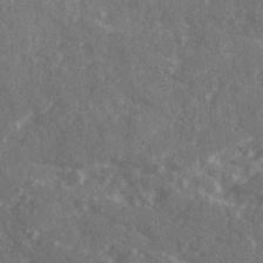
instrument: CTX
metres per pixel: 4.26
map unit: Ave
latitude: 20.3845
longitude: -130.6113
